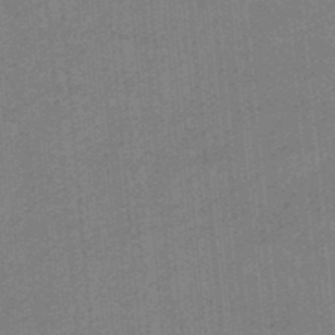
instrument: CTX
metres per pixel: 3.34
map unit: HNb
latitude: -34.9542
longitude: 57.2754
